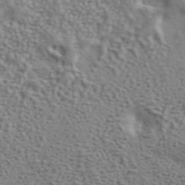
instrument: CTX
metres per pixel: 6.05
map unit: ANa
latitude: 42.0633
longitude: 51.3887
